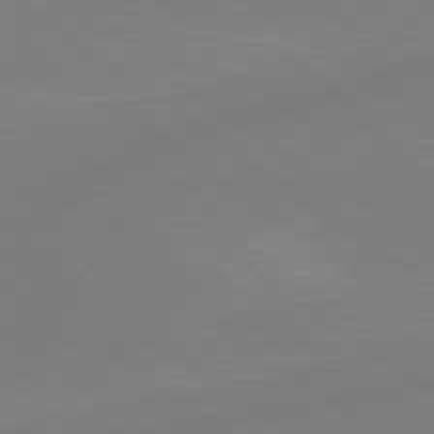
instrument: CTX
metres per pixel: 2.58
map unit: Hpe
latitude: 79.0648
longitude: -149.2915
